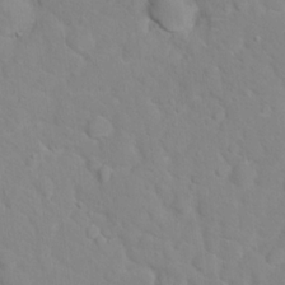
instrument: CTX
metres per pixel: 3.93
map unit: Hto
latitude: 17.4049
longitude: -36.3845
